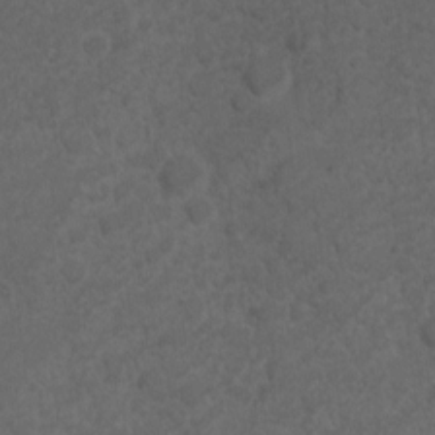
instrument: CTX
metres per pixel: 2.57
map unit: Nhu
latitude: 9.3671
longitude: -26.1011
